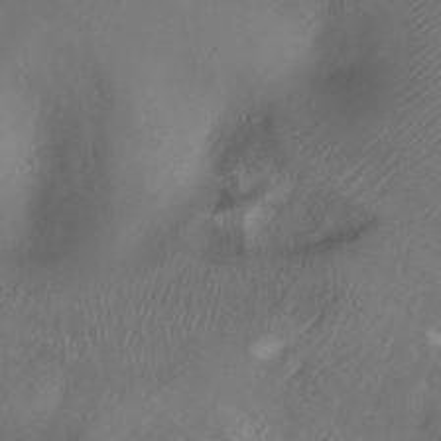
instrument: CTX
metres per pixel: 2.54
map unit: Ht
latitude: -7.4832
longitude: -27.4993
